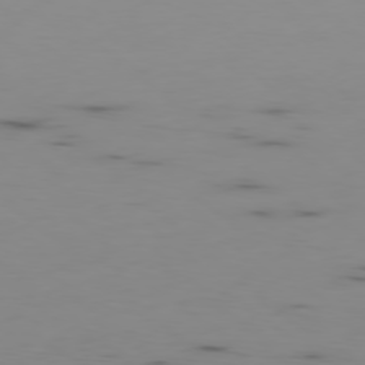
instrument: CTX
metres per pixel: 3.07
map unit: Hpe
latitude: -78.2928
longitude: 15.7856
